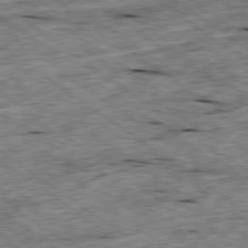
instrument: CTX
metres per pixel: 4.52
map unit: Ap
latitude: -79.5210
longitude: -88.1011
